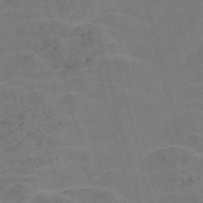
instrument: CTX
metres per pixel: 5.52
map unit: Nve
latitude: -58.1605
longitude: 55.0864
